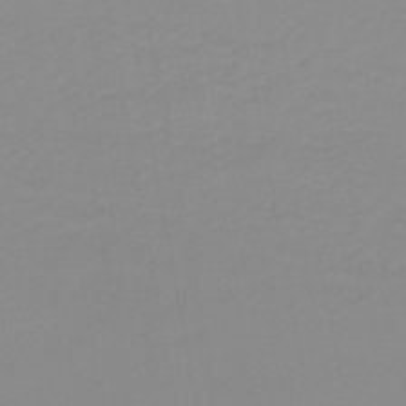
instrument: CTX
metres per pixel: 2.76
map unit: lHb
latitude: -44.1228
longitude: 56.2928
